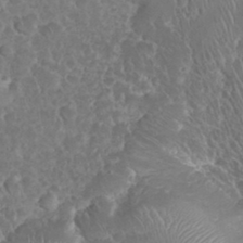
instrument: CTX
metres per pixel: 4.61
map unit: eHh
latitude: 34.6679
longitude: -63.0081
